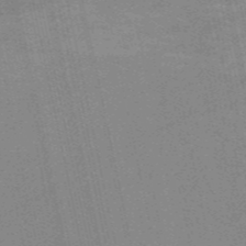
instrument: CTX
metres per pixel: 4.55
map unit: HNb
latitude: -54.2929
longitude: -44.9325
